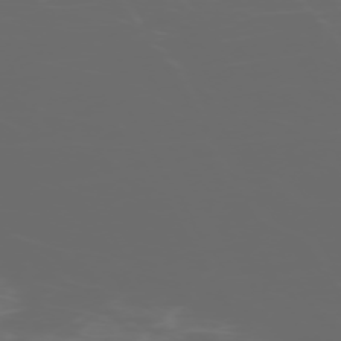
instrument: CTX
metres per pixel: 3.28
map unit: Hpe
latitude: -73.2187
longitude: 5.4454
